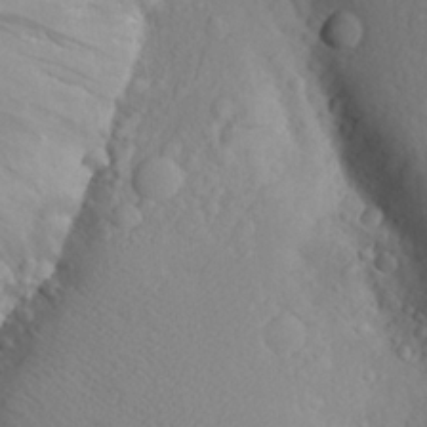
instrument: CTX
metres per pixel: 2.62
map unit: Aa
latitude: 23.6127
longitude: -145.8016
